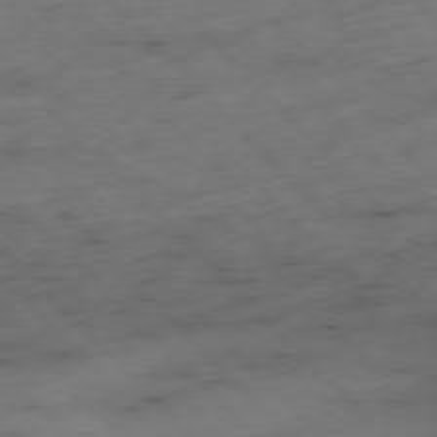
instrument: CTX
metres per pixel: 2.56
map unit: Hpe
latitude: -77.2376
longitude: -17.3293
